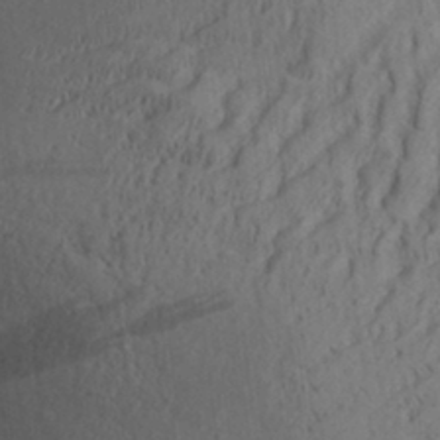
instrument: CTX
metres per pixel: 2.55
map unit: Aa
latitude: 30.7625
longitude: -140.5356
